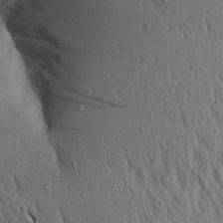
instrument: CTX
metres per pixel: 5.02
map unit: Aa
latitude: 19.4048
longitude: -147.8962
